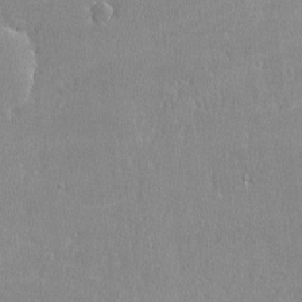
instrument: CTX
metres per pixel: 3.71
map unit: lHvf
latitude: -12.2173
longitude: -100.9325
